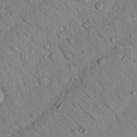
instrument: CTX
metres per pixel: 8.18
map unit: Nhu
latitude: 23.3859
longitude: -74.6491
